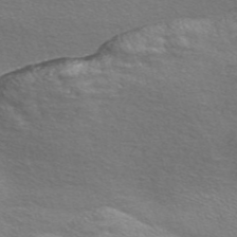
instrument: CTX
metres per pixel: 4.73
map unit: Nve
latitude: -56.7085
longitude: 60.3684
